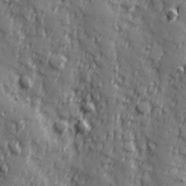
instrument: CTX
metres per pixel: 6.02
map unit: Hve
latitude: 25.2914
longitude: 146.8030
